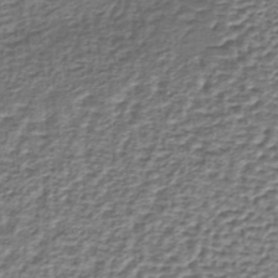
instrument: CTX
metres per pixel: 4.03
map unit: lHb
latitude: -36.9163
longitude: 59.0864
